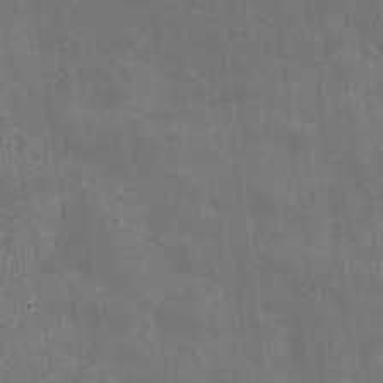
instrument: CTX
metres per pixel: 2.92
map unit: eHh
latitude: 4.7624
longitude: -70.8947
